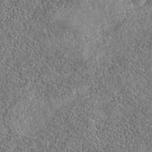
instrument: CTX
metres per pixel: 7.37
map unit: eAb
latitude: 35.7071
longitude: 107.0298
